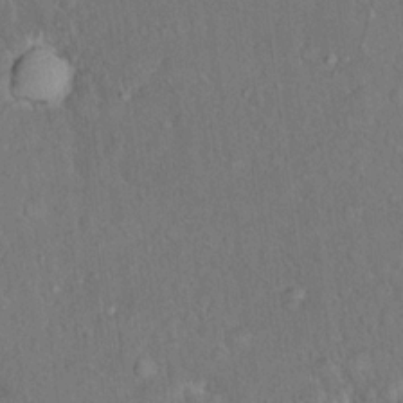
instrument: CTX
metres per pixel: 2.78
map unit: Hto
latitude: 15.2159
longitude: -40.4601
